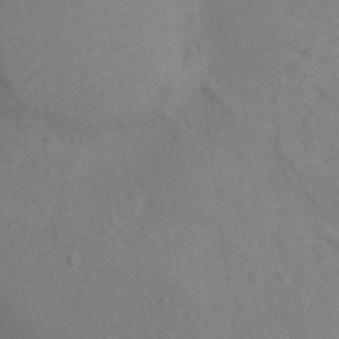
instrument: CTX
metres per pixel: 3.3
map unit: Ht
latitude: 13.0270
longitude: -40.7624
